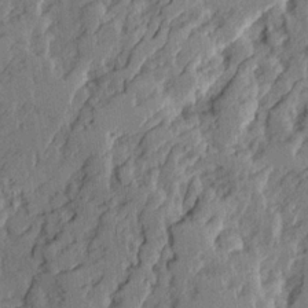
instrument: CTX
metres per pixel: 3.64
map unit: Ave
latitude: 15.2348
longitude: -137.3860
